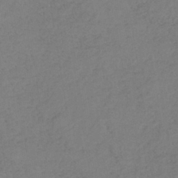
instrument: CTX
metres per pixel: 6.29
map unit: lHb
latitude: -37.7477
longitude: 68.9919
